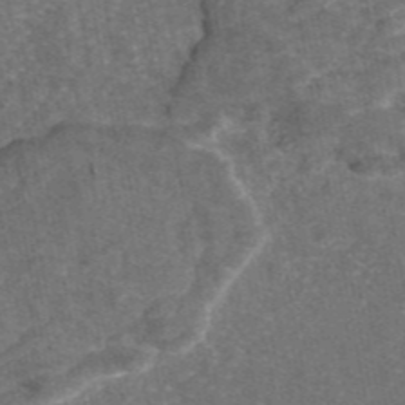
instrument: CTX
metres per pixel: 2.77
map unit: eAb
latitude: 46.2523
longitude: 107.2565
